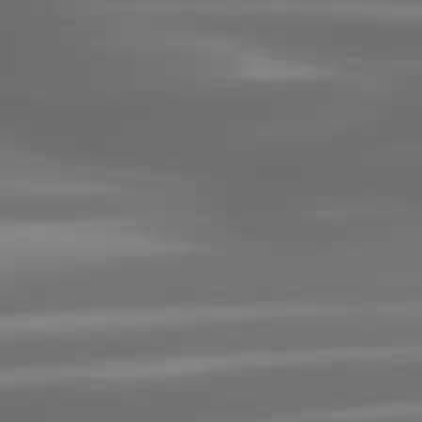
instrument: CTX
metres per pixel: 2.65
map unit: lApd
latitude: 80.5357
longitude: -141.9150
